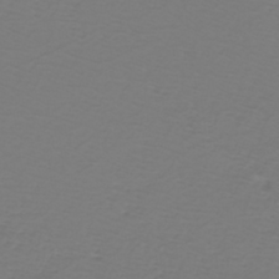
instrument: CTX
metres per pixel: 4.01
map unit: eHh
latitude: -43.0108
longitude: -33.2348
